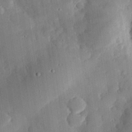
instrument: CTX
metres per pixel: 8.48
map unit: eHh
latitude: 28.4790
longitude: -82.0255
